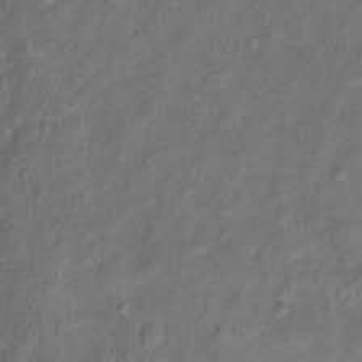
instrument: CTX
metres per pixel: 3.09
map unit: Ht
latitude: 10.1200
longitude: -40.0633
